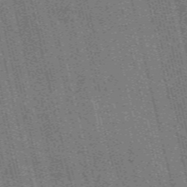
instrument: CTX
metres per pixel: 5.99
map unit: eAb
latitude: 51.0458
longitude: 109.9745
